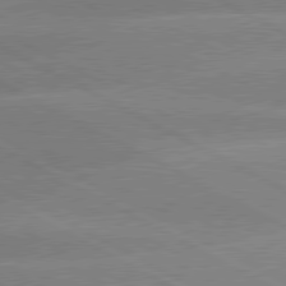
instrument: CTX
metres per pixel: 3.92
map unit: lApd
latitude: 80.3089
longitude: -135.5749
